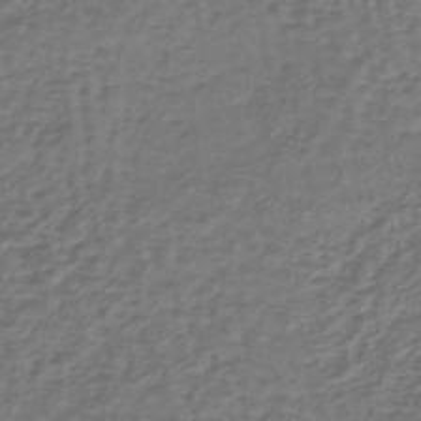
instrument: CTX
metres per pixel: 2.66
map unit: lHb
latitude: -38.5385
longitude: 63.9556
